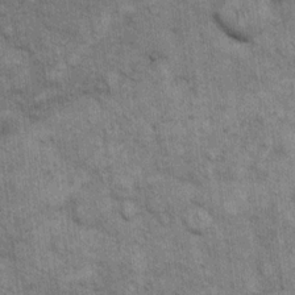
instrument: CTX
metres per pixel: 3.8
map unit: eHh
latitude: 15.1026
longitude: -65.7072
